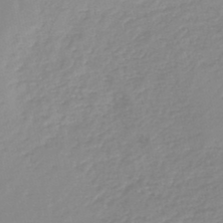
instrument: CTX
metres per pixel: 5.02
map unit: lHb
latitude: -46.0661
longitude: 64.8786
